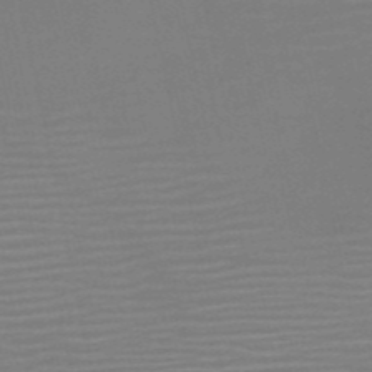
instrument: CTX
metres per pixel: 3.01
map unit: HNb
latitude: -51.7855
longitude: -47.6694
